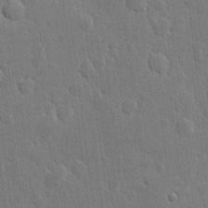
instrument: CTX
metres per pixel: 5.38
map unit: eHh
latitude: 6.1956
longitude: -70.9702
